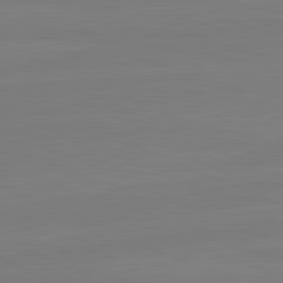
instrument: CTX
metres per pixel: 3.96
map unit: lApd
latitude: 81.6316
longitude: -178.9136
